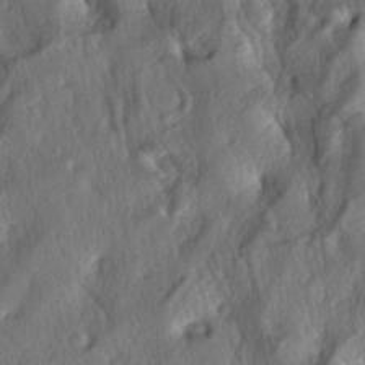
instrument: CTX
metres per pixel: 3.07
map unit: lAa
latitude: -5.4265
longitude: -124.8380
